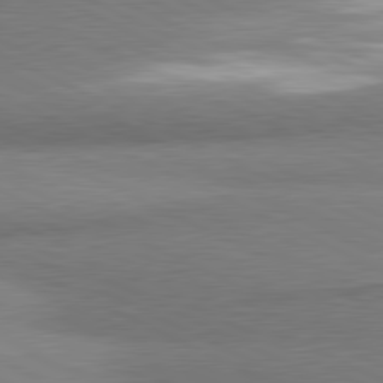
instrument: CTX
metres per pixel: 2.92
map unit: lApd
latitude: 80.9892
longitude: 164.4440
